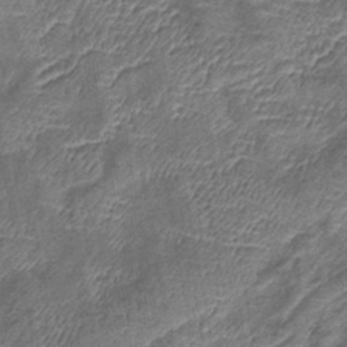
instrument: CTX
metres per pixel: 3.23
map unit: eHb
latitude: -39.6155
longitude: 76.5763
